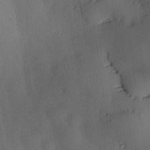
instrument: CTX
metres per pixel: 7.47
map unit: lAvf
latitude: 25.1214
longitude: -112.2900
